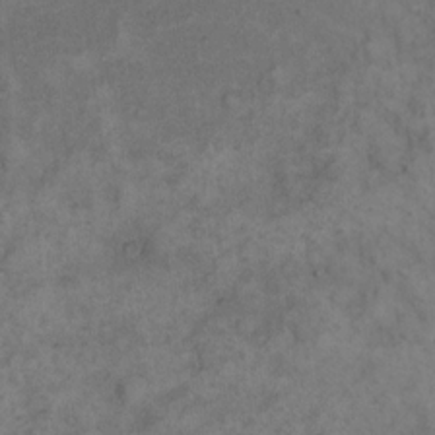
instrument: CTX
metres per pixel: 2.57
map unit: eHh
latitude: 17.6127
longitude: -63.8017
